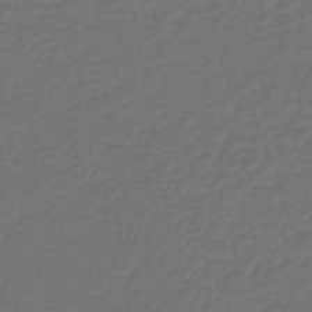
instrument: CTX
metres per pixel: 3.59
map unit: lHb
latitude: -43.3131
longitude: 60.8408
